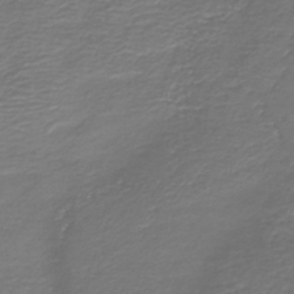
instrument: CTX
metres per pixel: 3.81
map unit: HNb
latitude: -42.8596
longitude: 50.2361
